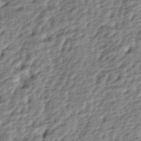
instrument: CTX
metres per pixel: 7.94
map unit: lAa
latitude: -4.4440
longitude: -122.6490
